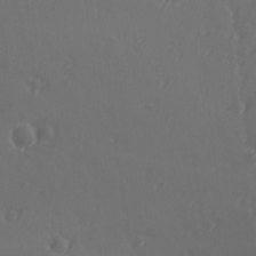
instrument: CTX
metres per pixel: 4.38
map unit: lAvf
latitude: -9.6533
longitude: -121.2159
